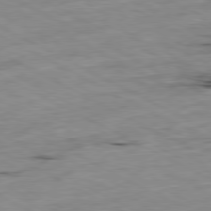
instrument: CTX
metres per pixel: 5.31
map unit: Ap
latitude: -80.6897
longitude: -92.3278
